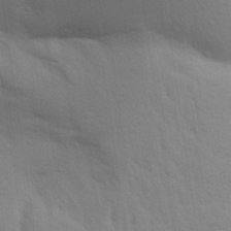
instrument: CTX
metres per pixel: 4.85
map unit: Aa
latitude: 28.8758
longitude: -147.1781
